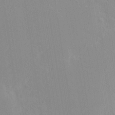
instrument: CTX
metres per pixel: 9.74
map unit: Nhe
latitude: -28.2173
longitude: -110.2145
